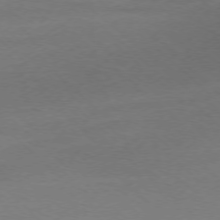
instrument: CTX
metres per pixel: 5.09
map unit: Ap
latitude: -77.0675
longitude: -70.3845
